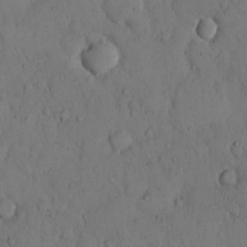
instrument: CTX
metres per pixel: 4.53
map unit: Hto
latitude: 9.3104
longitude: -57.5371
